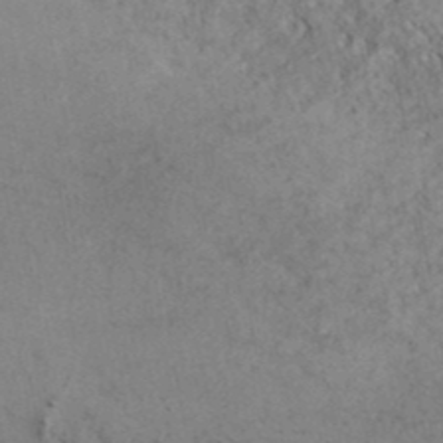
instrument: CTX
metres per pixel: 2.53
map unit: ANa
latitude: 41.4615
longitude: 51.6532
